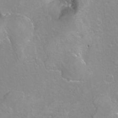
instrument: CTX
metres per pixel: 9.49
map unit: Hto
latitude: -7.5021
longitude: -46.3845
